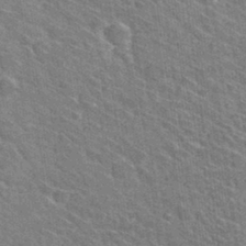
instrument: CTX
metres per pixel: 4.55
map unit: Hto
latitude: 31.5749
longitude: -44.4979
